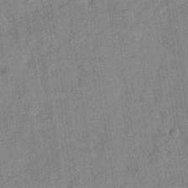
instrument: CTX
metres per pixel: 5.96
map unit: Hve
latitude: -31.3509
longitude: 92.0472
